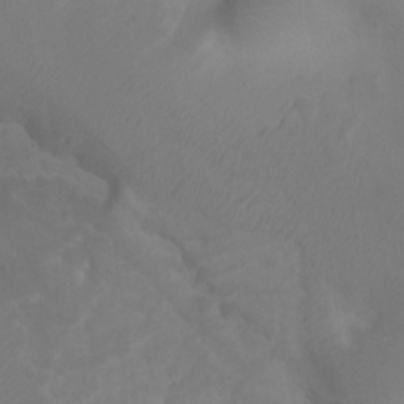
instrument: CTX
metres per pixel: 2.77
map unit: Ht
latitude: 1.6127
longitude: -21.1026
